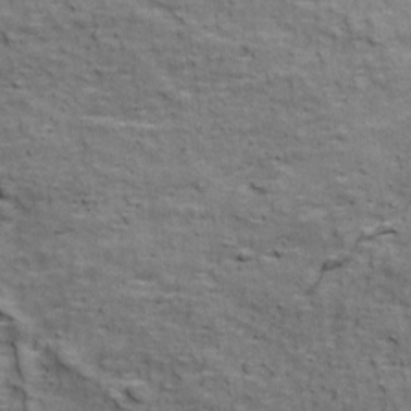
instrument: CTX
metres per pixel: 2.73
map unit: Ave
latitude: 17.9339
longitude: -133.9906
